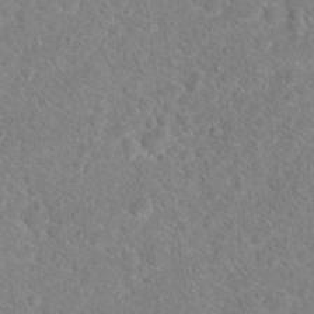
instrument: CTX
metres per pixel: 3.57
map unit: Hto
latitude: 18.6679
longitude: -38.5168
